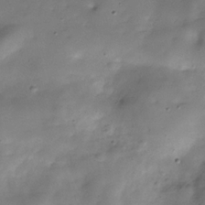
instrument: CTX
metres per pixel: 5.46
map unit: Hve
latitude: -30.0850
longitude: 91.2187
